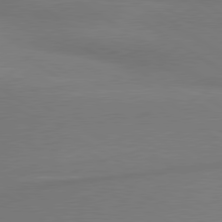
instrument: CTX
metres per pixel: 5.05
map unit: lApd
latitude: 79.9906
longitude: 178.4440
